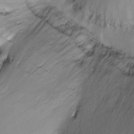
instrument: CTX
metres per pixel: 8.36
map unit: Ht
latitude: -8.5763
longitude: -39.4048
